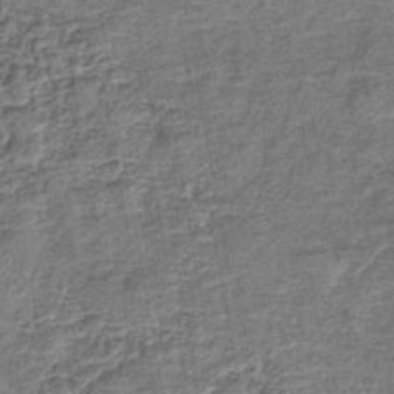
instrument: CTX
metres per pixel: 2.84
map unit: lHb
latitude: -42.3117
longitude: 79.4454
